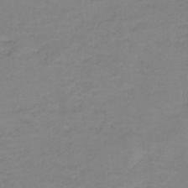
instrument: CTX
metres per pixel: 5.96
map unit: eAb
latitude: -36.8786
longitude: 53.0864
